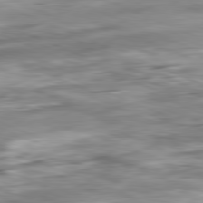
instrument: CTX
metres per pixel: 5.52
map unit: Ap
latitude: -82.0283
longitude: -81.3293
